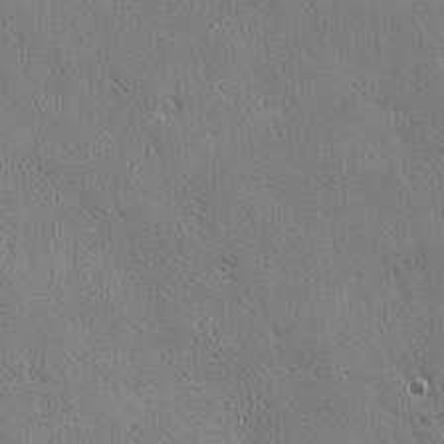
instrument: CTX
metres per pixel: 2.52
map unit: Ave
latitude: 22.4979
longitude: -135.8961
